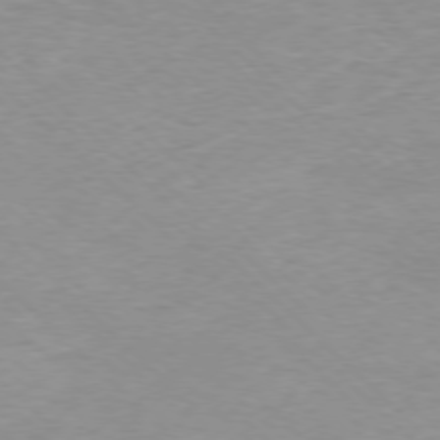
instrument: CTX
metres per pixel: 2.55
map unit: Ap
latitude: -77.2187
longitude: -94.1200
